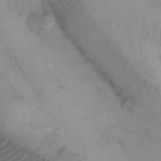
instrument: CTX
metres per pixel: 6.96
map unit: Nhu
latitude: 26.9136
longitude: -69.9339
